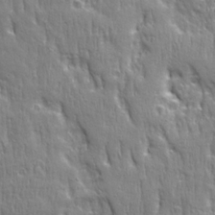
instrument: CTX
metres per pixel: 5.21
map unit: Ave
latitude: 22.3656
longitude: -134.9136
